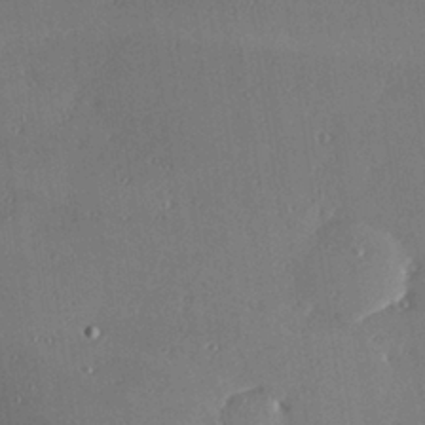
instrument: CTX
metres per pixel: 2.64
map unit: Hve
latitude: 27.2915
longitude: -91.2348
